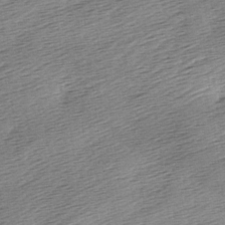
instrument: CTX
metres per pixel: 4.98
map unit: lAa
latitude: -2.9541
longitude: -126.8569
